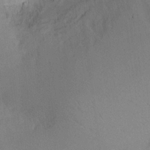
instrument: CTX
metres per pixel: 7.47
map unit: Aa
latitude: 18.8947
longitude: -140.8002
